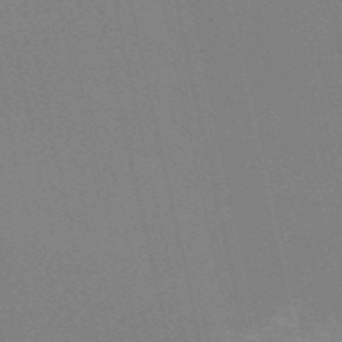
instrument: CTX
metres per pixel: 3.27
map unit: HNb
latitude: -54.4440
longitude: -41.5560
